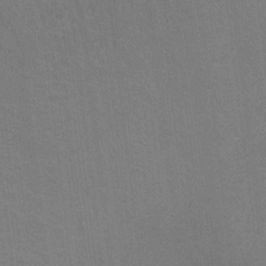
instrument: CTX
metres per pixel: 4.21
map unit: Ht
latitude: -1.1432
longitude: -33.2726
